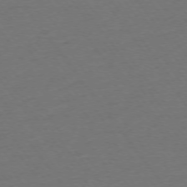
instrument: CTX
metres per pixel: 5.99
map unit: Ap
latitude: -75.3132
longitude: -83.7260
